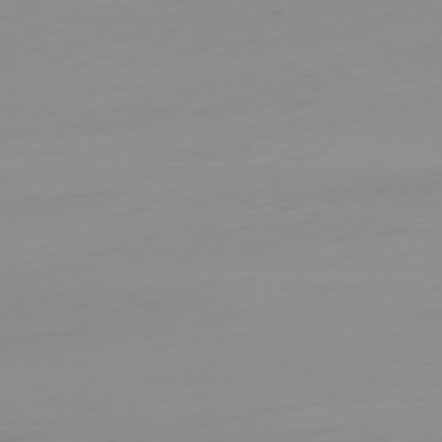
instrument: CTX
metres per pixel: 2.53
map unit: Ap
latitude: -77.4832
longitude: -67.7071
